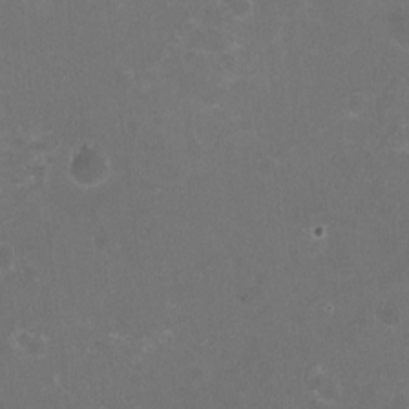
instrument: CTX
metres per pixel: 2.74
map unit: HNhu
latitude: -2.2928
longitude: -0.2144
